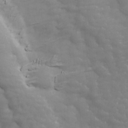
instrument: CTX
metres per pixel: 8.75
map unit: Ave
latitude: 13.7450
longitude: -105.4238
